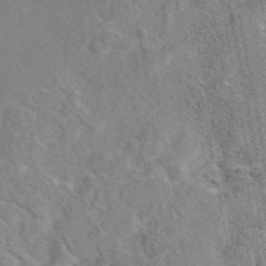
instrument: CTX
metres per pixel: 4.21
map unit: eAb
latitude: 45.5371
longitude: 110.4818
